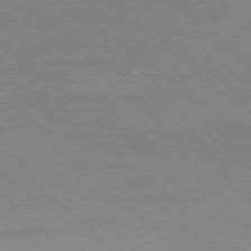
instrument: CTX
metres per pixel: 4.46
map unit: Ap
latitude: -78.3684
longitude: -98.2144
